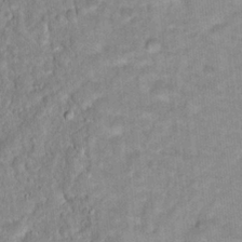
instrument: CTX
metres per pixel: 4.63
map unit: Hto
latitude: 16.8380
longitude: -35.2914
